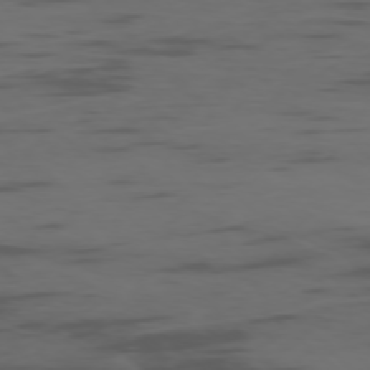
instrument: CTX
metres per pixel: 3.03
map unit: Ap
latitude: -76.7085
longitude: -67.4993
